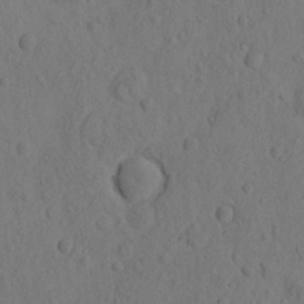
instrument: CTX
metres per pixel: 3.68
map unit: eHh
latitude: -1.2943
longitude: 18.1417
